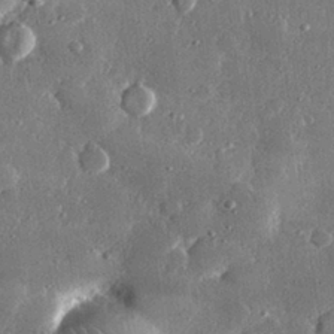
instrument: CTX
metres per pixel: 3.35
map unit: lHvf
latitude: 31.0837
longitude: -89.5938
